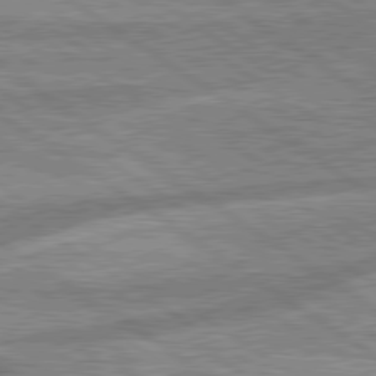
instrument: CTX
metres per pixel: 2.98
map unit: lApd
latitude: 79.6694
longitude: -169.6505
